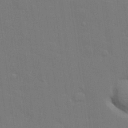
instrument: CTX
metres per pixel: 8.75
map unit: lHvf
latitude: 23.4426
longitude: 142.0661
